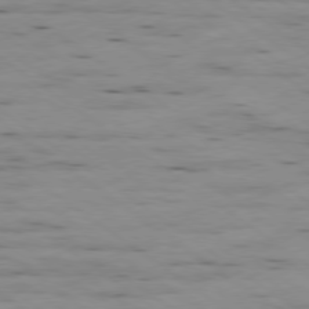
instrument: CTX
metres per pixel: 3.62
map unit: Ap
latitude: -79.4265
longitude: -101.8772
